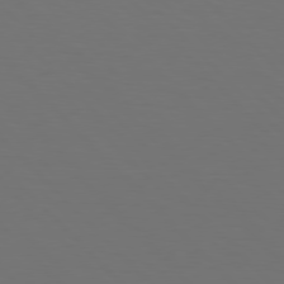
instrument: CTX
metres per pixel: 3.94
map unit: Hpe
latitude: 77.2348
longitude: -167.3292
